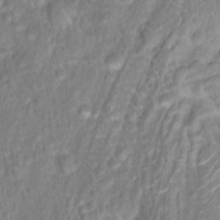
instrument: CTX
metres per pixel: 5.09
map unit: Hto
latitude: 17.0836
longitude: -40.3467
